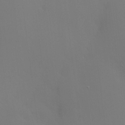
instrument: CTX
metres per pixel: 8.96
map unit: HNhu
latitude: 14.1389
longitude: 13.1809
